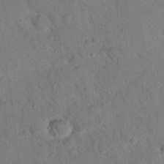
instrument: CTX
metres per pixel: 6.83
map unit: Nhu
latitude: 24.8380
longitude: -74.0444
